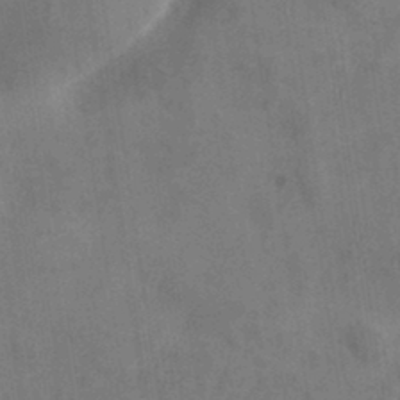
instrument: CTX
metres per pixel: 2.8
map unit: eHh
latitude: 34.1011
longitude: -133.5371
